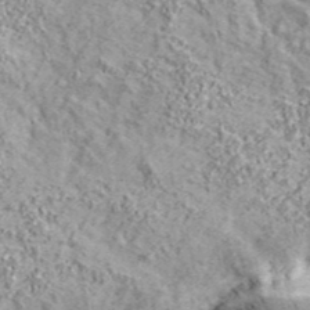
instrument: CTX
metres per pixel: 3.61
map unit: eHh
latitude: 43.8394
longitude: -90.4979
